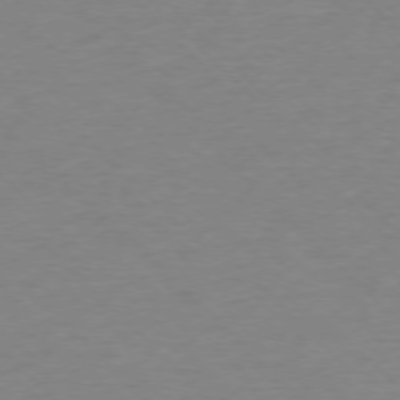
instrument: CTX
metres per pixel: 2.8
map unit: Ap
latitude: -76.2739
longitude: -78.1389
